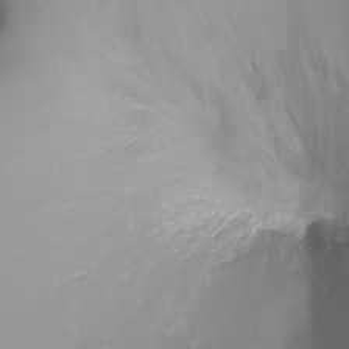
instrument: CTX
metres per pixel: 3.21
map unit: Nhu
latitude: -17.6533
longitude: -46.8002
